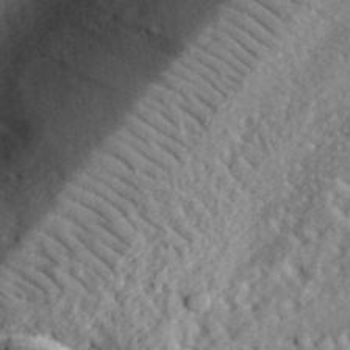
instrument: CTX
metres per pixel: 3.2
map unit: eHh
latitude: 36.4034
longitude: -78.9136
